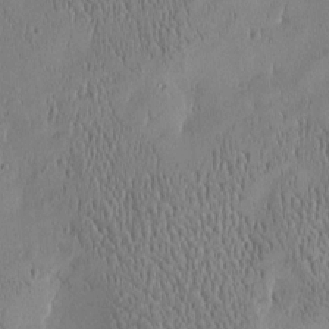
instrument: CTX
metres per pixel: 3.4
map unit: Htu
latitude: -5.1053
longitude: 174.9919
